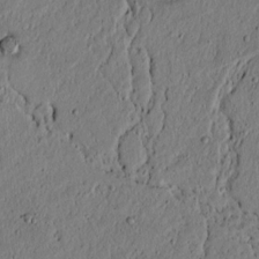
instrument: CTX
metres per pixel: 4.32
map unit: lAvf
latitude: 4.4223
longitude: 165.1809
